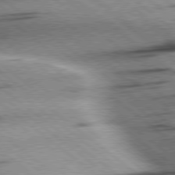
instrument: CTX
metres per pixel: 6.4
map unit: Hpe
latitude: 78.7247
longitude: -154.0822
